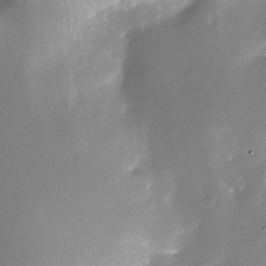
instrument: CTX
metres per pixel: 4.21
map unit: Nhe
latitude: -32.1984
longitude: -117.4238
